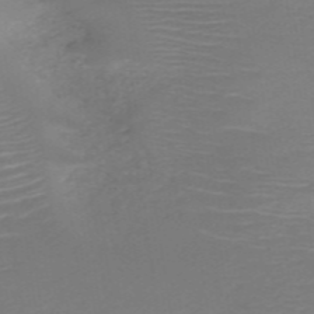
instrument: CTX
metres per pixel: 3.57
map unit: HNb
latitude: -50.3117
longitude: -45.5182
